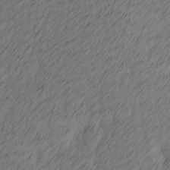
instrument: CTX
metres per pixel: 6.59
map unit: Ave
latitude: 13.5749
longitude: -106.4223
